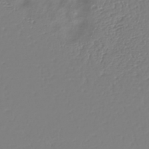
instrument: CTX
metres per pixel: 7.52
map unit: eHh
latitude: -42.0661
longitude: -33.1214
